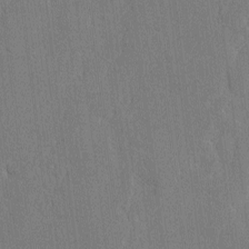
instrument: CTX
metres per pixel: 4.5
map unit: lAvf
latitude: -8.8597
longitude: -113.8394
